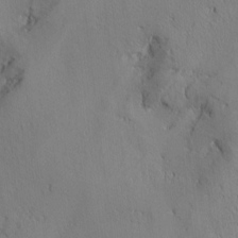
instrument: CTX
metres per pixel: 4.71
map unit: lAvf
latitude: 7.8205
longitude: 166.3684
